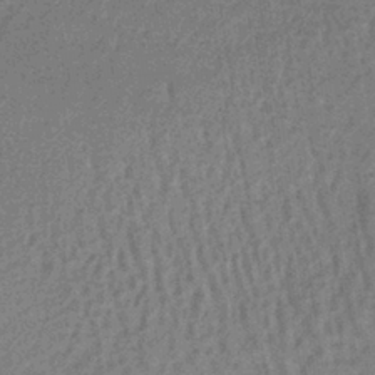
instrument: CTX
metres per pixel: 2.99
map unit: lHb
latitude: -39.5588
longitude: 59.8233
